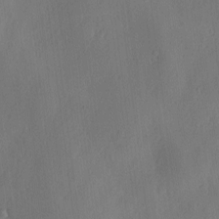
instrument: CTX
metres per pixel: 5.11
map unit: Ave
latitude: -11.1431
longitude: -121.7828
